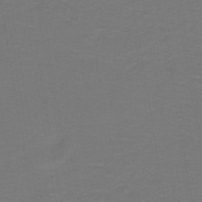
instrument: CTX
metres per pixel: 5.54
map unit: lHb
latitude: -43.1809
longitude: 53.7855
